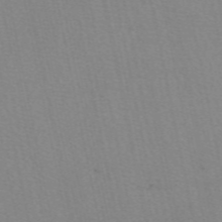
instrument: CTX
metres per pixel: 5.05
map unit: eAb
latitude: 50.1577
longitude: 104.5384
